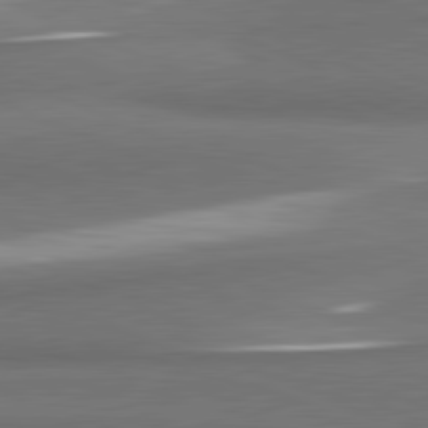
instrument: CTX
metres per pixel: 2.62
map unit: lApd
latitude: 81.7261
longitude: 174.1416
